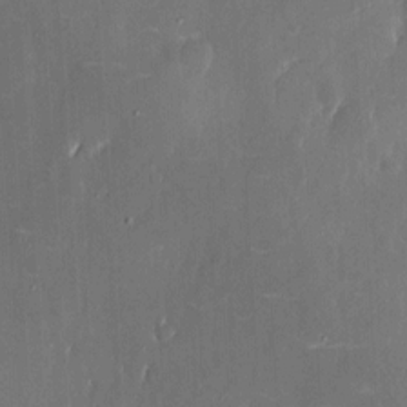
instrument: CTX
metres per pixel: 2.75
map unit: eHh
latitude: 6.1200
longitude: -68.9703
